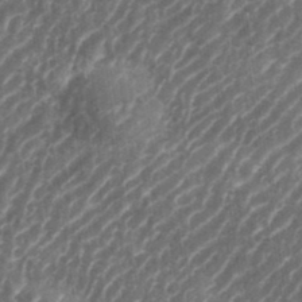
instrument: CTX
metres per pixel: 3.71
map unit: eHh
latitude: 35.6505
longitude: -134.5357
